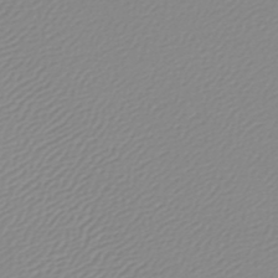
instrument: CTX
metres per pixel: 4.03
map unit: lHb
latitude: -45.4643
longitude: 71.2754
